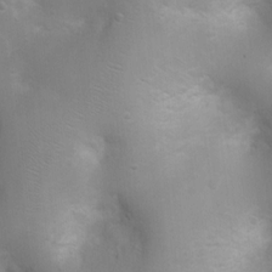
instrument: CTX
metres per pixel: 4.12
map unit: Nhu
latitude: 4.0822
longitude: -26.4412
